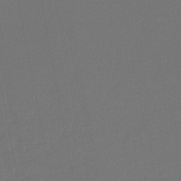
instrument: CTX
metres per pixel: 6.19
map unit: lHb
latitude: -46.6896
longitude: 67.5966
